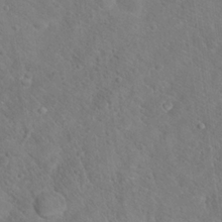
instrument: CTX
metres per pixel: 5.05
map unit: Hto
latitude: 18.4979
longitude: -38.1956
